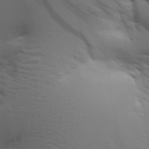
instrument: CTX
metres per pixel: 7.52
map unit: Aa
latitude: 29.8772
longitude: -134.5734
